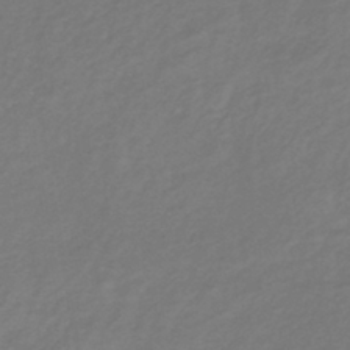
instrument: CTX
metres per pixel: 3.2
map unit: lHb
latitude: -39.1053
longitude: 71.9556
